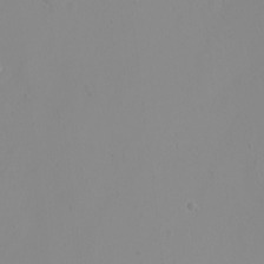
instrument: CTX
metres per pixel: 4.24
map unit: eHh
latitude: -9.9556
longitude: -67.9339
